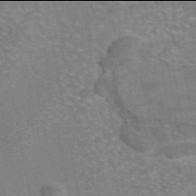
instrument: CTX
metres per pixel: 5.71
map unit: eAb
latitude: 45.9906
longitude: 105.6533
